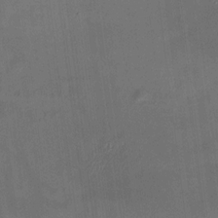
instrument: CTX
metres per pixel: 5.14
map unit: HNhu
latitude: 11.2915
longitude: 11.0298
